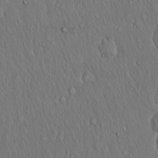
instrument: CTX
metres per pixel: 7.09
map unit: Hto
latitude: 15.9151
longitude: -60.0255
